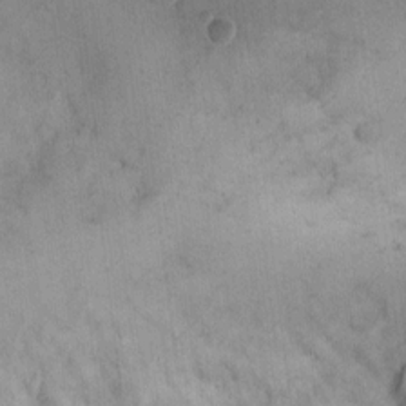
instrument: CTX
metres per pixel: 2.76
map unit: eHh
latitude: 9.9528
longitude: -64.6301
